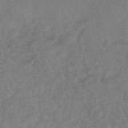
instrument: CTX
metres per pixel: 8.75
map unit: HNhu
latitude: -45.4832
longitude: 96.9353
